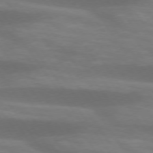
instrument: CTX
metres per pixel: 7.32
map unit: lApd
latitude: 74.4034
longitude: -54.4412
